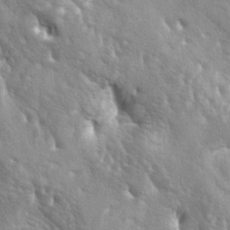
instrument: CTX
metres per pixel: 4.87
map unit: lAa
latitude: -6.0850
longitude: -125.5182
